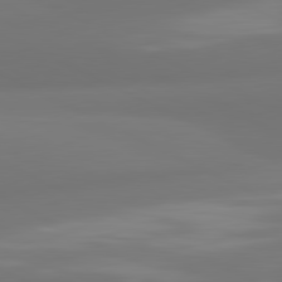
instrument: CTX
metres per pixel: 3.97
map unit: lApd
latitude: 81.1025
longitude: -164.7624
